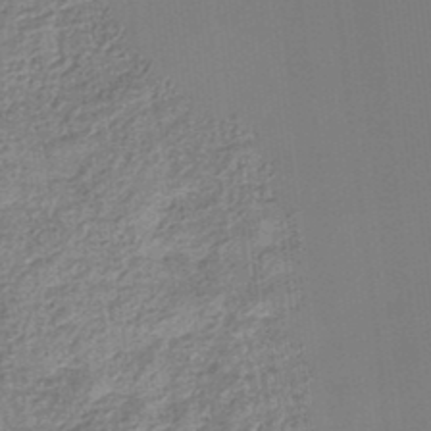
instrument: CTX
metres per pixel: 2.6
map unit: eHb
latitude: -35.4832
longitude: 79.8800
